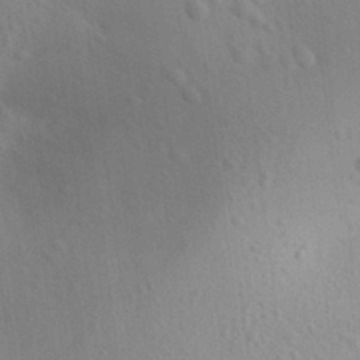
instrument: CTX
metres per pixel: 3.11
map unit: Aa
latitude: 29.9339
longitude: -145.6316
